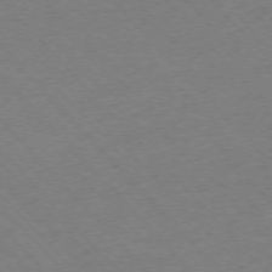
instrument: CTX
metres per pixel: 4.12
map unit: Ap
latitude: -76.2550
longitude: -85.8583
